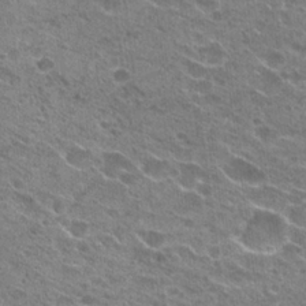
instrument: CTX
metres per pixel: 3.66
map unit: Hto
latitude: 23.8394
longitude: -42.3845
